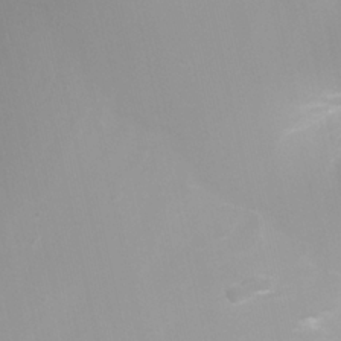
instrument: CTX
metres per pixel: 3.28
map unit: Nhu
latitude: -7.6155
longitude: -75.5938
